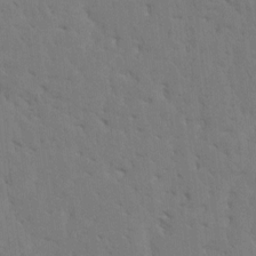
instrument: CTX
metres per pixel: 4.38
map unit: HNhu
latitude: 7.8583
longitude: -2.1766
